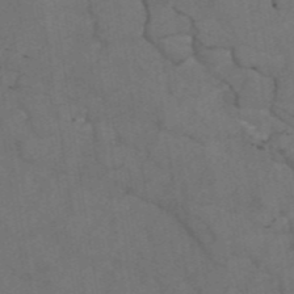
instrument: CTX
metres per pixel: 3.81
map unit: ANa
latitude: 44.1766
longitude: 25.7100
